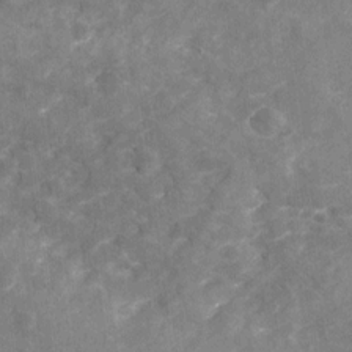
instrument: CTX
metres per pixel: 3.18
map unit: Nhu
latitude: -21.5966
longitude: -55.9150
